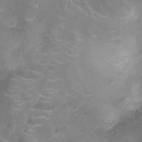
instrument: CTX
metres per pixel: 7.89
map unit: Ht
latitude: -4.9730
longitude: -15.5183
